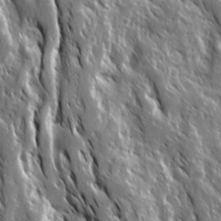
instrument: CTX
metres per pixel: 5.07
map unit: Ave
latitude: 15.1404
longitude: -133.0081
